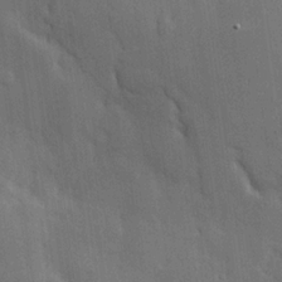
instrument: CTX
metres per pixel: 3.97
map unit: Hve
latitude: 19.5182
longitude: 150.9731
